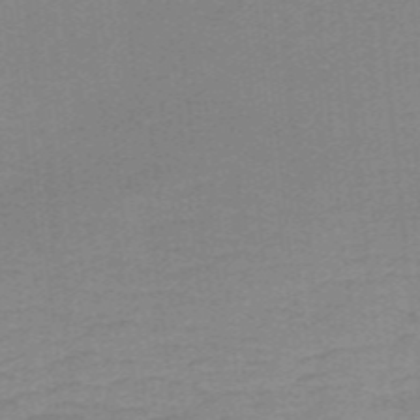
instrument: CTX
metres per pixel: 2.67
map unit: lHb
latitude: -40.3306
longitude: 54.2362
